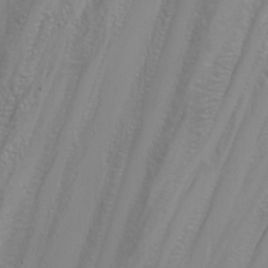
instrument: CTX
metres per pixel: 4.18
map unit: Nhu
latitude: -7.0675
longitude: -80.6490
